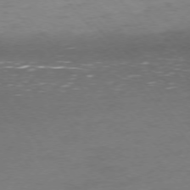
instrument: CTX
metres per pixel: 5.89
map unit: Ap
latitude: -76.1606
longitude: -70.7246
